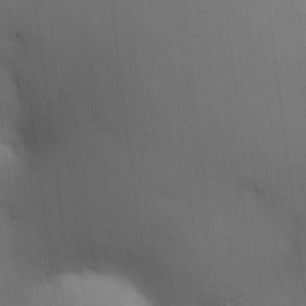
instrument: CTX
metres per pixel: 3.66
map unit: HNhu
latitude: 14.0822
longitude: 11.4832
